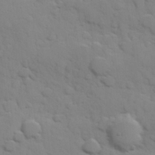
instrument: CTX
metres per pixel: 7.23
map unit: Hve
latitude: 24.1955
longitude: 148.2929
